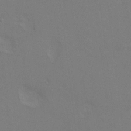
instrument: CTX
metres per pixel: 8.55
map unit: Hto
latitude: 8.7057
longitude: -31.4238
